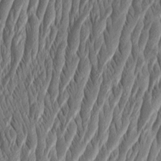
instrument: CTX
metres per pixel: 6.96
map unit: Aa
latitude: 8.4979
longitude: -130.9136
